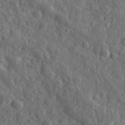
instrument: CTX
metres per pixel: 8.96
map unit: eHh
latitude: 34.1766
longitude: -79.9906
